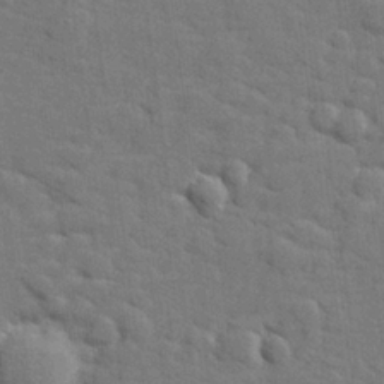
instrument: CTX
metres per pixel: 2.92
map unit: lHvf
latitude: 25.4237
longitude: 142.3117
